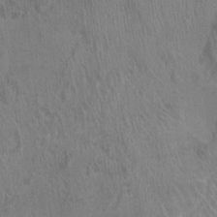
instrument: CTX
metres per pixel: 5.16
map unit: Ht
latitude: -1.7289
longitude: -17.3671
